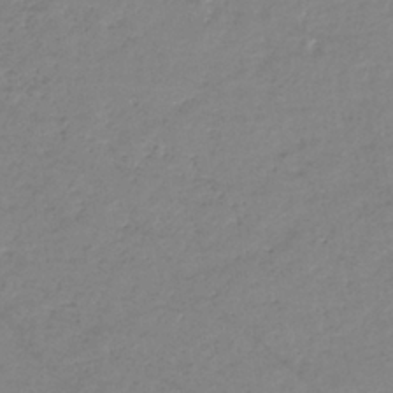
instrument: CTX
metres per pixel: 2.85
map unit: eHb
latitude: -36.4440
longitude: 74.5196
